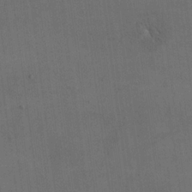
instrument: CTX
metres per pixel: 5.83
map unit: eHh
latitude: 18.5734
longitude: -65.5938
